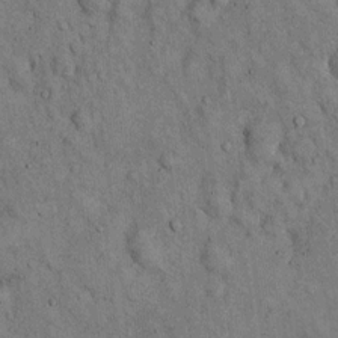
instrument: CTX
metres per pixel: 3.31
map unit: Hto
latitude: 13.3860
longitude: -59.9339
